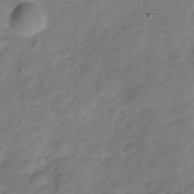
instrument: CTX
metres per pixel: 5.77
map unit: Hve
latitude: -29.9556
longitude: 93.1998
